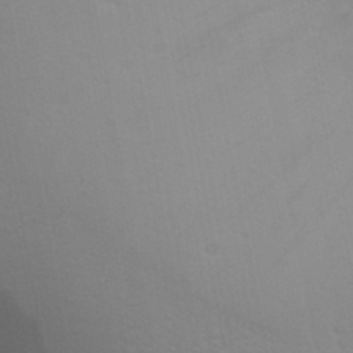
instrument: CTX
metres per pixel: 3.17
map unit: Nhu
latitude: 22.4412
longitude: -73.4049
